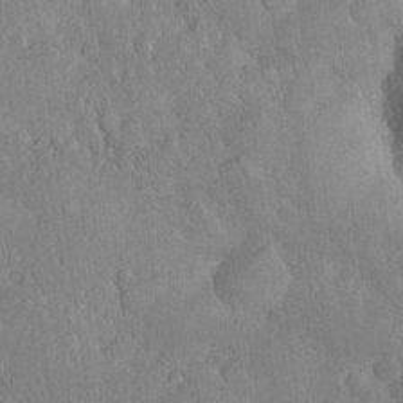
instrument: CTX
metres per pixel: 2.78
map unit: Nhu
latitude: 26.9325
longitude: -65.3293
